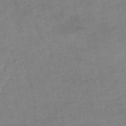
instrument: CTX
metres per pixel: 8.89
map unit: lHb
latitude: -45.7478
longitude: 73.4076
